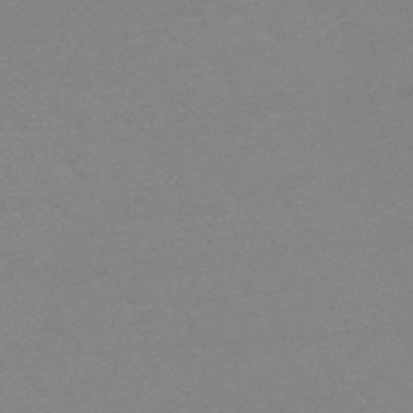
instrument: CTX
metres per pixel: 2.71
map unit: HNb
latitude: -48.8975
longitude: -48.7624
